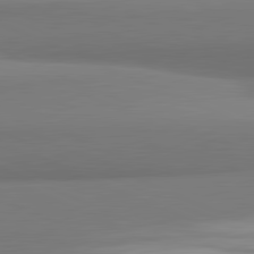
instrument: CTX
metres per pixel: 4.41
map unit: lApd
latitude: 82.0255
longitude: 172.3306
